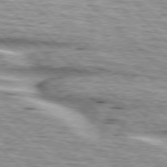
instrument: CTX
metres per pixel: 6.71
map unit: lApd
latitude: 76.5545
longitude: -79.9339
